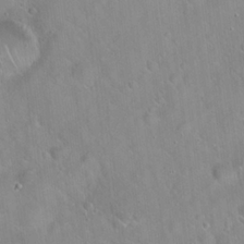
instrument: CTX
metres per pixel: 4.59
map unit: Hto
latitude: 21.1403
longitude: -53.4238
